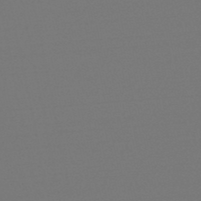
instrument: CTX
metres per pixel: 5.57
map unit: eHb
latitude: -49.6911
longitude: 67.1998
